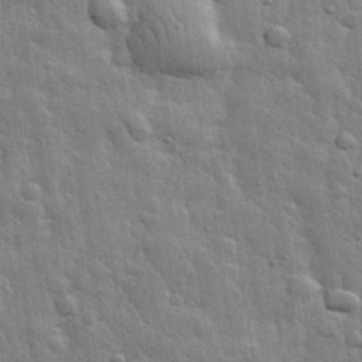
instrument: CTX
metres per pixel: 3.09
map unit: eHh
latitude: 31.8017
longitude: -78.7435
